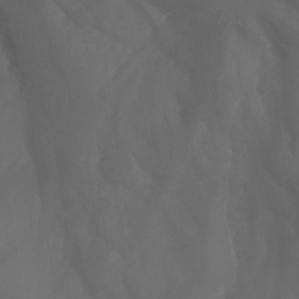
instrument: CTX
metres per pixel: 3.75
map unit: Nhu
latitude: -7.5210
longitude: -80.5546
